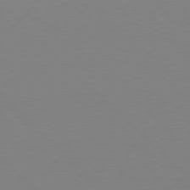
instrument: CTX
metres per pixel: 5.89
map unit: Hpe
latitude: 77.9150
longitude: -164.3089
